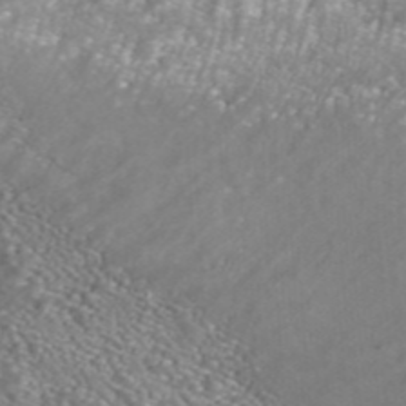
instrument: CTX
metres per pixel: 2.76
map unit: ANa
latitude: 42.5357
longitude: 24.0661
